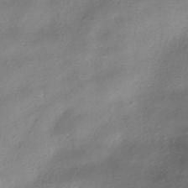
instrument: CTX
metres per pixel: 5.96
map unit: HNhu
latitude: -39.8423
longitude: 95.6721
